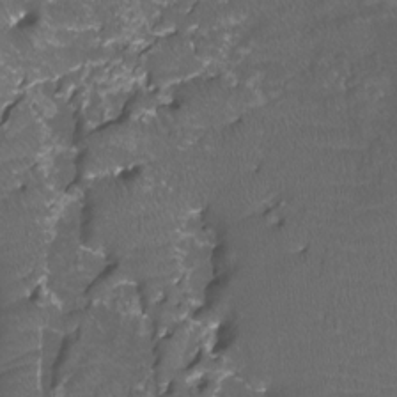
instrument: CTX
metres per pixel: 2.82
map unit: Htu
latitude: -11.6722
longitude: -72.2334
